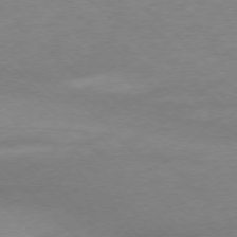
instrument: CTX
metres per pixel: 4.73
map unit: Ap
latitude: -76.8597
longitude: -77.6316
